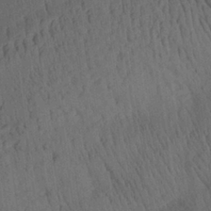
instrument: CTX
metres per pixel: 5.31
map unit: Aa
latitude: 26.2145
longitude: -141.7638
